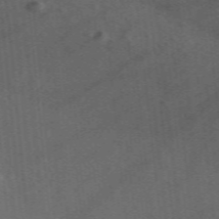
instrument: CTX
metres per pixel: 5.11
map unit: ANa
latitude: 51.3670
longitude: -70.7435
